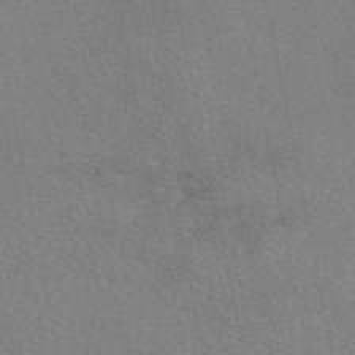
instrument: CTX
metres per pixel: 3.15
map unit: eAb
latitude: 50.8947
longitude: 109.4265
